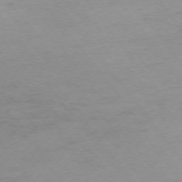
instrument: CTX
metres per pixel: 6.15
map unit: Ap
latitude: -75.0487
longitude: -72.8380
